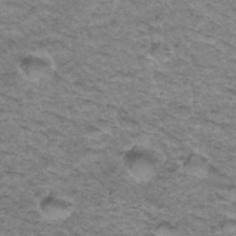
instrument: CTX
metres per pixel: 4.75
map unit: Hto
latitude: 35.2726
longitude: -47.5371
